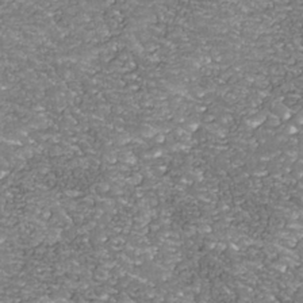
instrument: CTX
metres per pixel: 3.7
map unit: Nhu
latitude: -38.6519
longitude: -82.3278
